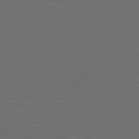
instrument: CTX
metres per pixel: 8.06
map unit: Hpe
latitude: 74.5924
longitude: -125.6693
